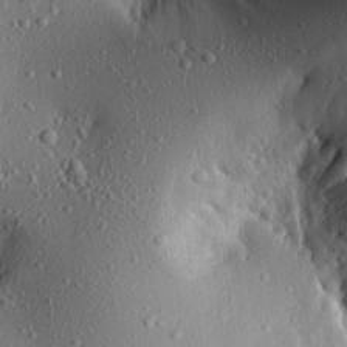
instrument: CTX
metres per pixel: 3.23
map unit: Aa
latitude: 21.5371
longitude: -143.0270
